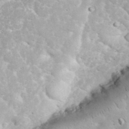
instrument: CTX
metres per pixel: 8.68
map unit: eHh
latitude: 34.4034
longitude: -64.5924
